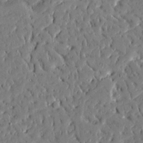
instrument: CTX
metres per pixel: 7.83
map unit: Ave
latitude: 16.1767
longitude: -140.8380
